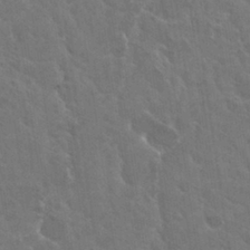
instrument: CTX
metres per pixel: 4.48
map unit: Hto
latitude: 30.3090
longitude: -43.6127
